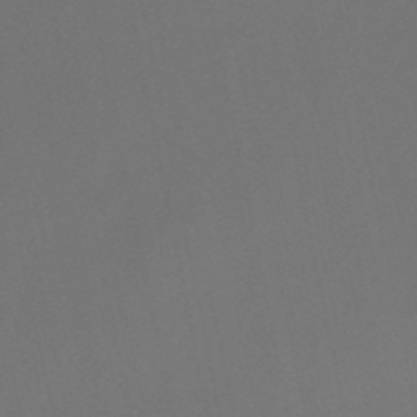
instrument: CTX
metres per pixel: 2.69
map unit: HNb
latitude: -51.6722
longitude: -46.8758
